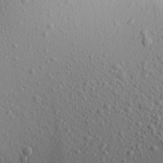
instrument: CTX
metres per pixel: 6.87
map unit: Aa
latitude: 21.7261
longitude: -143.6694
